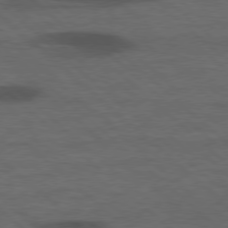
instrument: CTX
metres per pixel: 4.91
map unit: lApd
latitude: 77.5371
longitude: -58.3467
